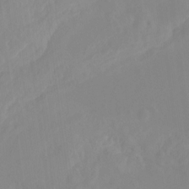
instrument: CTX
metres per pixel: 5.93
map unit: Ht
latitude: -14.3118
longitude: -56.5734
